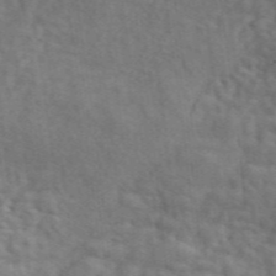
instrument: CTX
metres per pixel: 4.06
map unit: ANa
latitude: 49.2915
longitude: -81.8961
